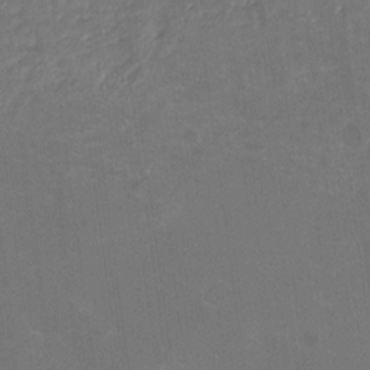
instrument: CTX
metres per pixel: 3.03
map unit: Nhu
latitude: -15.6722
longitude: -58.2523
